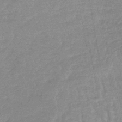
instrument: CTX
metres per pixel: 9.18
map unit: lHb
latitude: -45.1998
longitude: 79.7099
